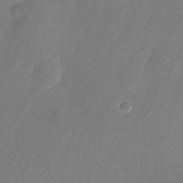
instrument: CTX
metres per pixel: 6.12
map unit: Nhu
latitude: -25.2565
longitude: -71.4804
